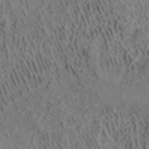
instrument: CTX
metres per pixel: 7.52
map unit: ANa
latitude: 41.4237
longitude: 33.4455
